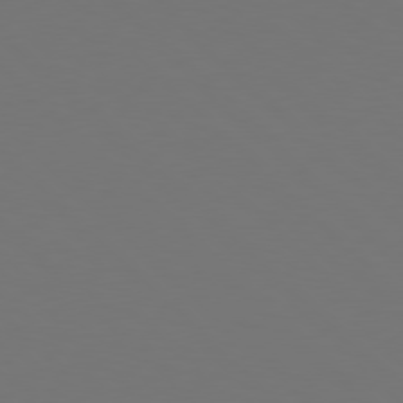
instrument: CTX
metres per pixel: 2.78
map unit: Hpe
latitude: 78.0255
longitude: -175.3671
